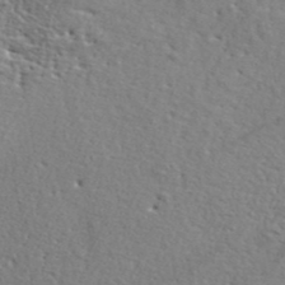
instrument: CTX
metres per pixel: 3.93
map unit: ANa
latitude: 42.4790
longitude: -87.1781
